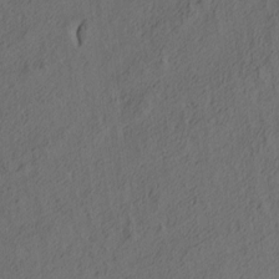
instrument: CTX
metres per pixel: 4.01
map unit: lAa
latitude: 4.2900
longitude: -114.6301
